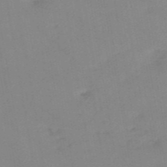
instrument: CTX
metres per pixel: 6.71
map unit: HNb
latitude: -54.0850
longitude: -48.5546
